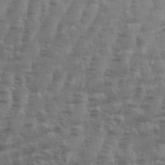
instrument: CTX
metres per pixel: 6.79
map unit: Aa
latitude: 34.7624
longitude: -136.1578
